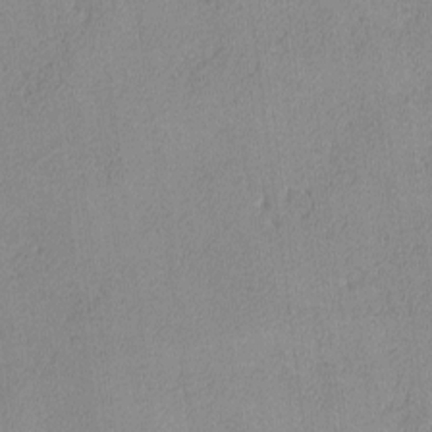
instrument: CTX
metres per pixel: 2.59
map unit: lHvf
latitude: -13.4832
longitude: -102.6301
